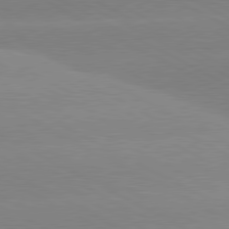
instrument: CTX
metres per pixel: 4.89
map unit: lApd
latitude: 80.5546
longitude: -154.3845
